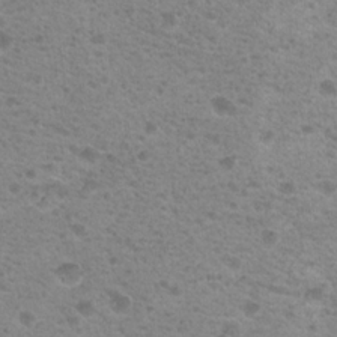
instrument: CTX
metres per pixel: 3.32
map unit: Nhu
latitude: 18.7813
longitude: -31.0837
